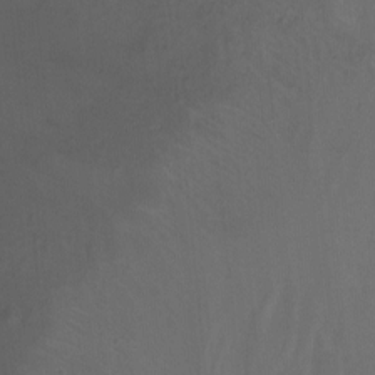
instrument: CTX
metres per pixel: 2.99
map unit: Hto
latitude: -11.8045
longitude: -39.2915
